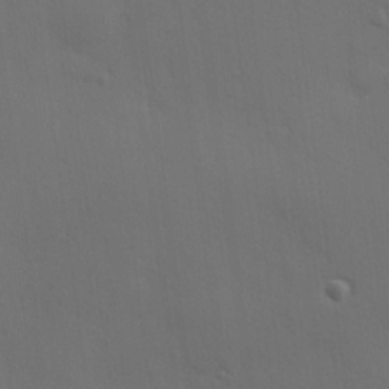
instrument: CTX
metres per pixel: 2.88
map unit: Hve
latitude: 19.3481
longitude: 150.8597
